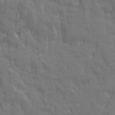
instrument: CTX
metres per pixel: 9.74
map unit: Ave
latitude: 20.1578
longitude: -134.0822
